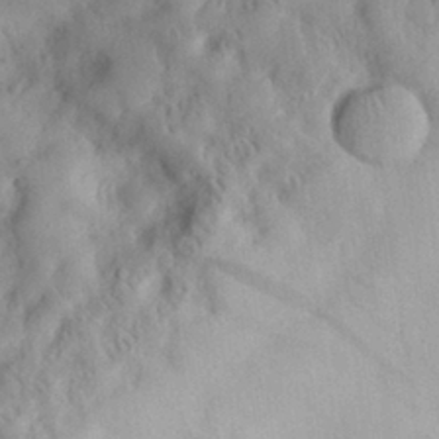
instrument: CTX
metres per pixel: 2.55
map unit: eHh
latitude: 29.9339
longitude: -73.4616
